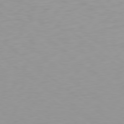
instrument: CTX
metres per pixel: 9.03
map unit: Hpe
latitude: 78.4790
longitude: -170.0633
